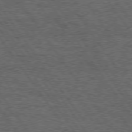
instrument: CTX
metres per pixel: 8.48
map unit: Hpe
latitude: 74.6491
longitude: -151.9528
